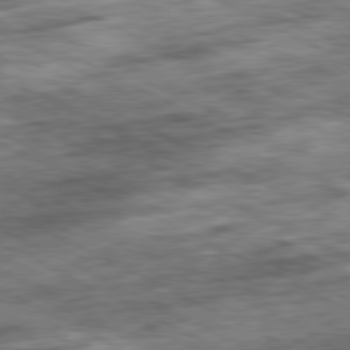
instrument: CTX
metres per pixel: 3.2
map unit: Ap
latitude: -81.2187
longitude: -88.9703
